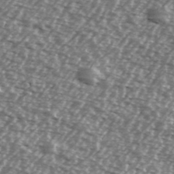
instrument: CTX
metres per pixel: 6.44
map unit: Ave
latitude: 39.5371
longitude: -112.3845
